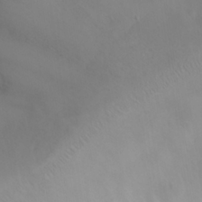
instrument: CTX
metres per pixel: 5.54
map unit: eHh
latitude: 25.1403
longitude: -64.6679
